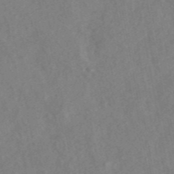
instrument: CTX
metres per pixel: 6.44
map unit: ANa
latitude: 44.0255
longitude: 29.6911
